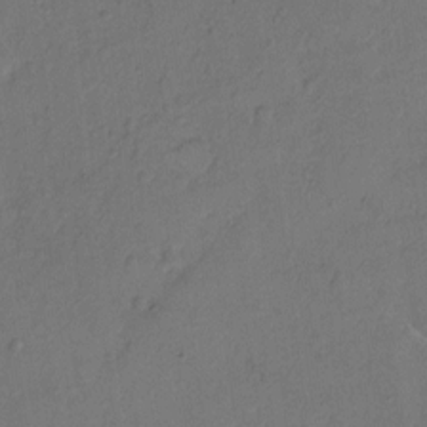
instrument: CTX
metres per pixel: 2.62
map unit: Hto
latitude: 7.2348
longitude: -61.8961
